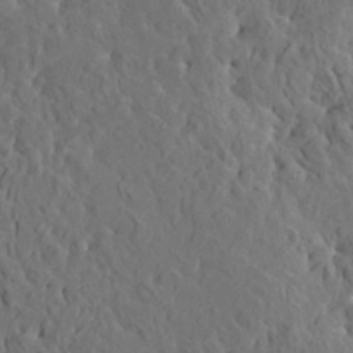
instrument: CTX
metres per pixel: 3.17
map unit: HNhu
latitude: 6.6490
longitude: -0.5923
